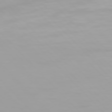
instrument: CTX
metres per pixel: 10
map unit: Hpe
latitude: 77.2159
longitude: -172.2711
